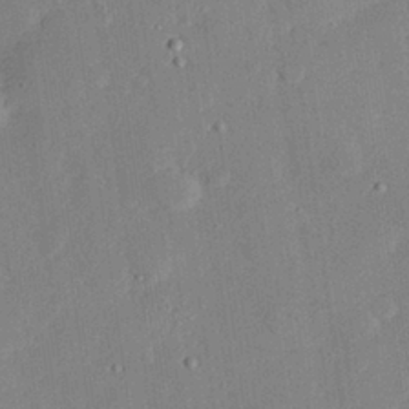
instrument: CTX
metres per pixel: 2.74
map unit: eHh
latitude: 27.9528
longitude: -82.2144
